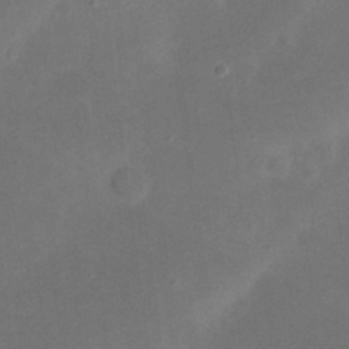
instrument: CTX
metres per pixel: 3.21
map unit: eHh
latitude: 23.9906
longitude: -70.0444
